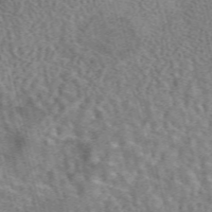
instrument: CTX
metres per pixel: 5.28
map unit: eAb
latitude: 44.0444
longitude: 111.3131
